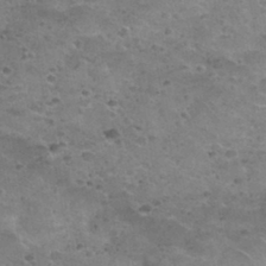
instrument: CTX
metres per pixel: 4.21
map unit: Nhu
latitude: 31.3860
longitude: -52.8758
